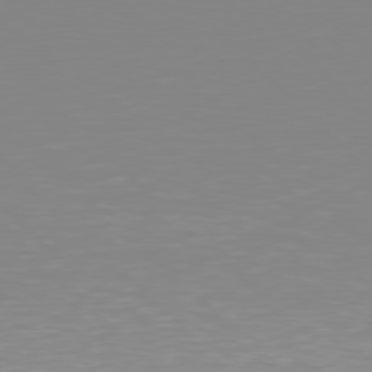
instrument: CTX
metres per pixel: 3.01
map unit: Hpe
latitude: 77.7449
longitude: -161.6127
